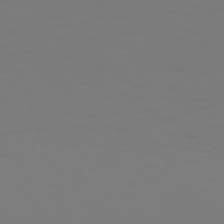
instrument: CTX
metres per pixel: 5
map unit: Hpe
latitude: 77.1025
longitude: -133.3482
